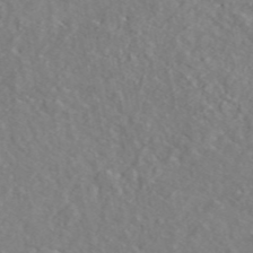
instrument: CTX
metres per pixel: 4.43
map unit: ANa
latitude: 45.0458
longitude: 23.3132
